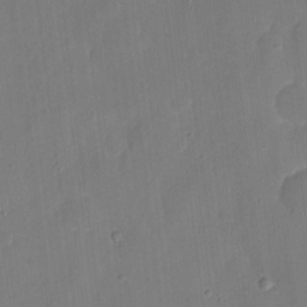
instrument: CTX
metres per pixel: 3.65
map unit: eHh
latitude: 6.9892
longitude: -68.6869
